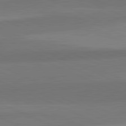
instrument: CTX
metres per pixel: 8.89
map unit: lApd
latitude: 82.5923
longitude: 157.6533
